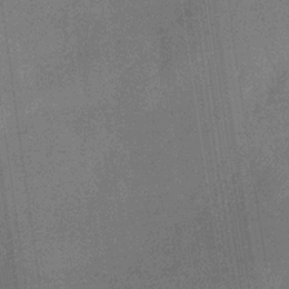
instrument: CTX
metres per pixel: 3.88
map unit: HNb
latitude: -32.7464
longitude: 57.1053
